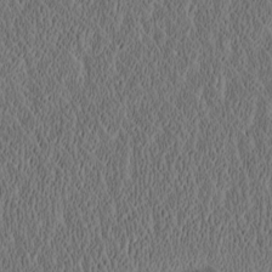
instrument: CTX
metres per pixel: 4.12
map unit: Htu
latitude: -2.8785
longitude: 167.3887
